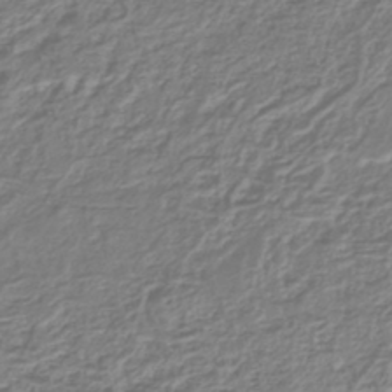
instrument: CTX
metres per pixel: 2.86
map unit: lHb
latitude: -42.3495
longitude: 61.6155
